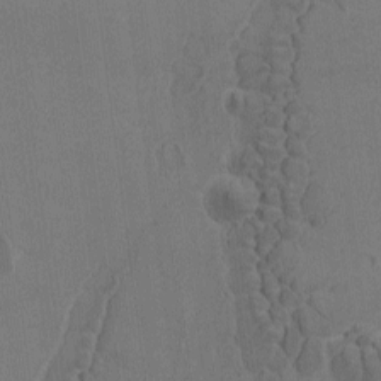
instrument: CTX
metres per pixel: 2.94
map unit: Ave
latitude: -8.8597
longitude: -122.2900
